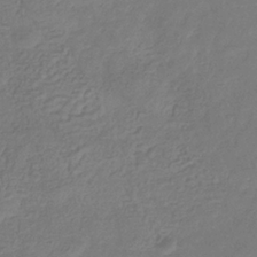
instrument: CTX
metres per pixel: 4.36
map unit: eHb
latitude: -31.3698
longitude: 73.3509
